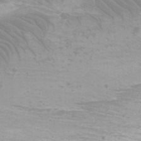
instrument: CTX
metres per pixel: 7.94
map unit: Htu
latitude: -12.0283
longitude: -73.2348
